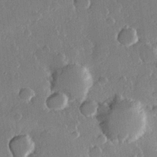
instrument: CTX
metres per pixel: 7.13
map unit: Hve
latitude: 22.8569
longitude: 149.1998
